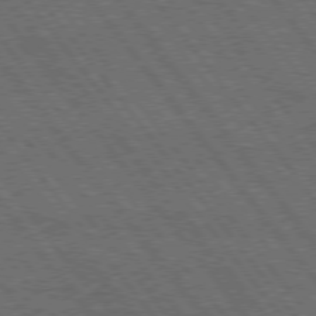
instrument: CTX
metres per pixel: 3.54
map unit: Hpe
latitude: 75.0647
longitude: -139.7827
